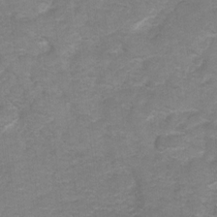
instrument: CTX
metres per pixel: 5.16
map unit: Hto
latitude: 5.5938
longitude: -31.4238
